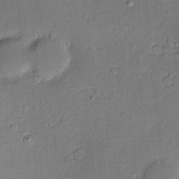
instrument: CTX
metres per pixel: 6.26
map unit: Nve
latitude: -8.8786
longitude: 175.4832
